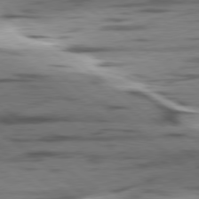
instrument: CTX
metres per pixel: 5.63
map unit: lApd
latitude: 78.6302
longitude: -50.5167
